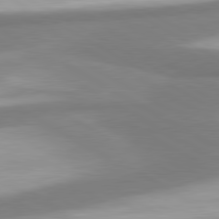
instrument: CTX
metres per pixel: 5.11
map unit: lApd
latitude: 80.4979
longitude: 177.1620
